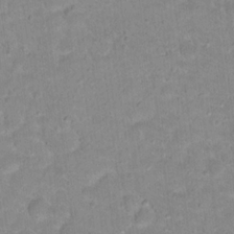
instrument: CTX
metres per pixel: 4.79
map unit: Hto
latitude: 17.6316
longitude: -35.4804
